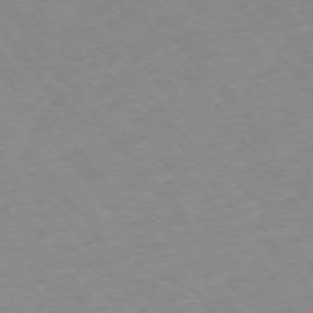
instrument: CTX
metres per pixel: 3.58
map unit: Hpe
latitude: -76.1606
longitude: -18.9136
